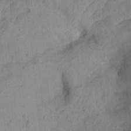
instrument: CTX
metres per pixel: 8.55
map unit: Aa
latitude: 20.4223
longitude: -147.5938
